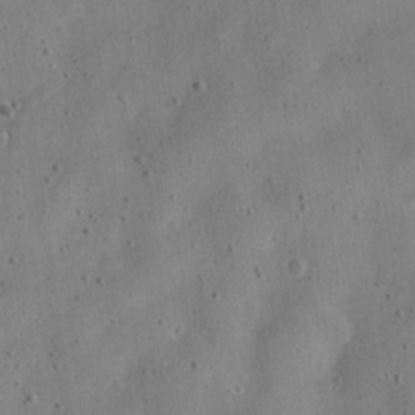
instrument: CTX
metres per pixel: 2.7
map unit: Nve
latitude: -24.3873
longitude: 107.2943
